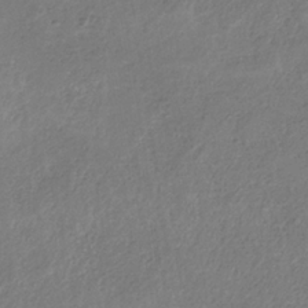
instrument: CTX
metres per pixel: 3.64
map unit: HNb
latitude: -33.7100
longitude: 56.0472
